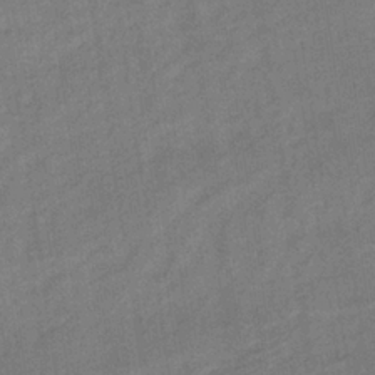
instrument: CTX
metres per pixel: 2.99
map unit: lHb
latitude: -33.8989
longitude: 65.5210
